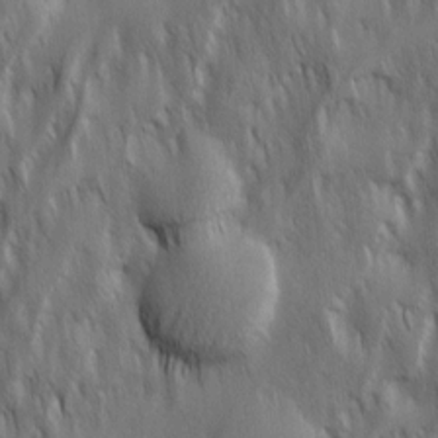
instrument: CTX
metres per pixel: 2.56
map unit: Ave
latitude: 15.5749
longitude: -134.6490
